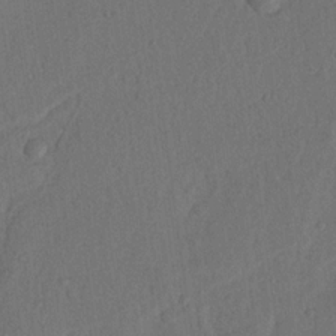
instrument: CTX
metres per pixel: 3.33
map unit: Nhu
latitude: 19.0080
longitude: -76.8380
